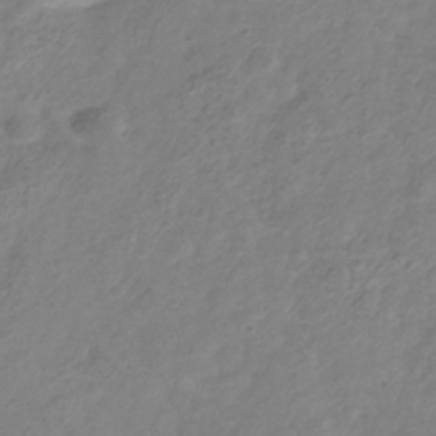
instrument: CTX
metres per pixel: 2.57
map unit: Hve
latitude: -33.5399
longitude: 91.7289
